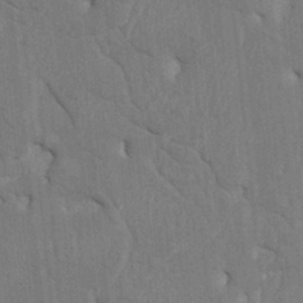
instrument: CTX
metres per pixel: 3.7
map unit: HNhu
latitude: 4.1200
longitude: -7.3482
